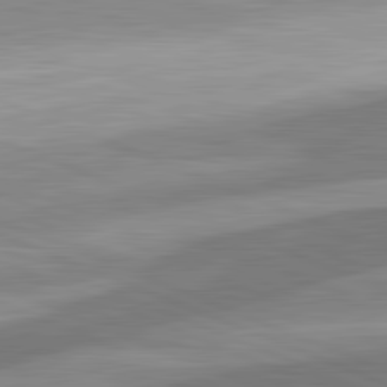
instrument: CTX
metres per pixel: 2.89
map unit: lApd
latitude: 82.2900
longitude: 138.2362
